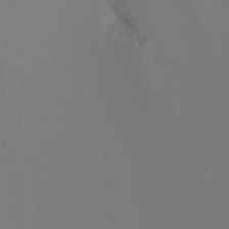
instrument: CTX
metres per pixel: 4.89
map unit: Htu
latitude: -11.7100
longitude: -70.9891
